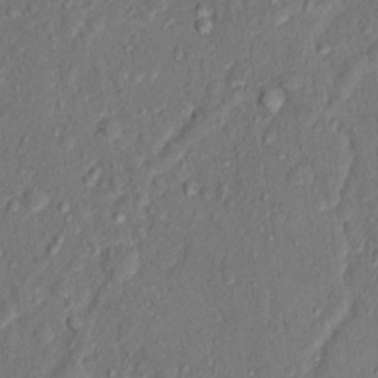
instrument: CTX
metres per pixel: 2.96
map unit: Hto
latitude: 15.4238
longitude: -30.7625
